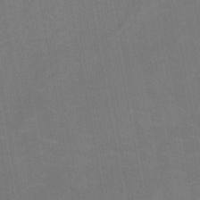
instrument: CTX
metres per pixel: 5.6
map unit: HNhu
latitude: -28.8597
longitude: 67.2565
